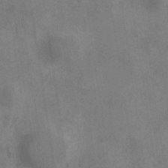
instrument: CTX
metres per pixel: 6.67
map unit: eHh
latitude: 34.1200
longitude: -133.4993
